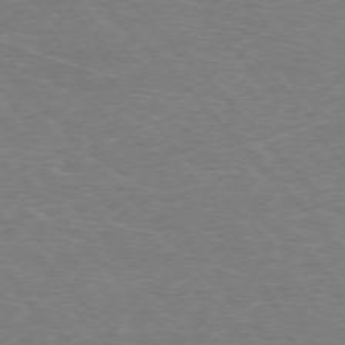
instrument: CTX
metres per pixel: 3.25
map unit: Hpe
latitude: -76.6896
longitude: -12.4412
